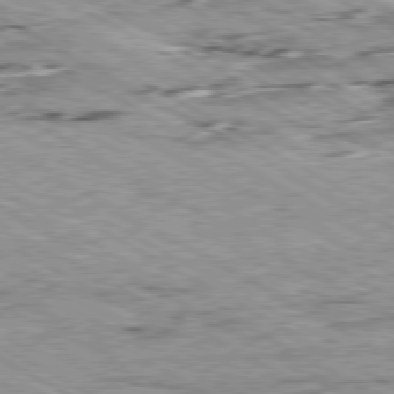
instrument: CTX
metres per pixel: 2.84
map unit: Ap
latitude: -80.3873
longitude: -53.3860
